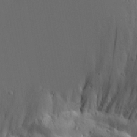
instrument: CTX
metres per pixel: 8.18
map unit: Aa
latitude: 28.8947
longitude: -131.8206
